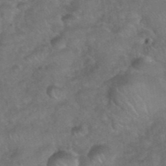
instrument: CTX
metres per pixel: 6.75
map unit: eHh
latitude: 39.5560
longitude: -58.4979
